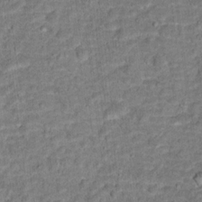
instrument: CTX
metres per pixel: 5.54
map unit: Hto
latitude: 15.7261
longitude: -38.5735
